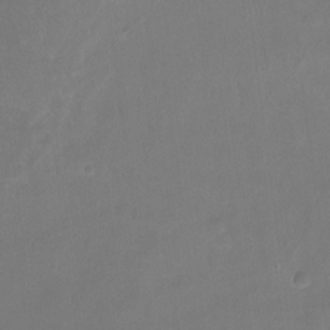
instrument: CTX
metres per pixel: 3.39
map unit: Ht
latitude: -13.8045
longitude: -43.9717
